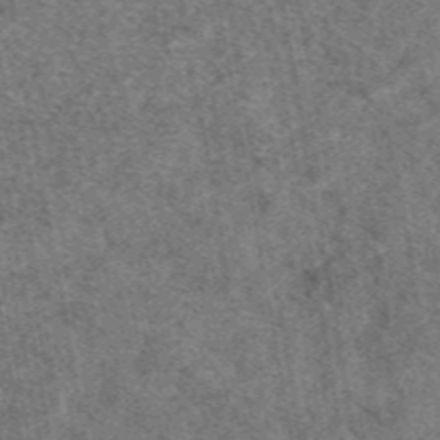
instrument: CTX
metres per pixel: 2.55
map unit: eAb
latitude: 48.1200
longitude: 108.7841
